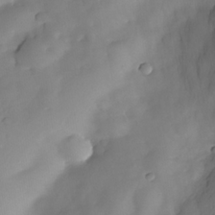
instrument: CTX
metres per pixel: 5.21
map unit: Nhe
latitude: -34.0661
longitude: -144.4790
